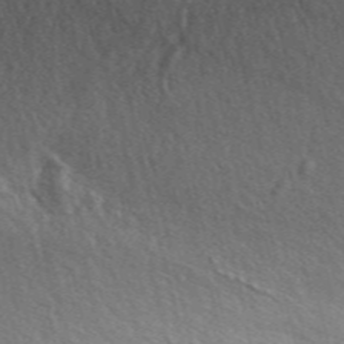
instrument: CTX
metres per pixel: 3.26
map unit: ANa
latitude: 49.4426
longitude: -73.7261
